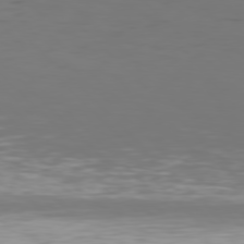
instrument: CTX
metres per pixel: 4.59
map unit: Hpe
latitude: 77.3481
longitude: -171.1214
